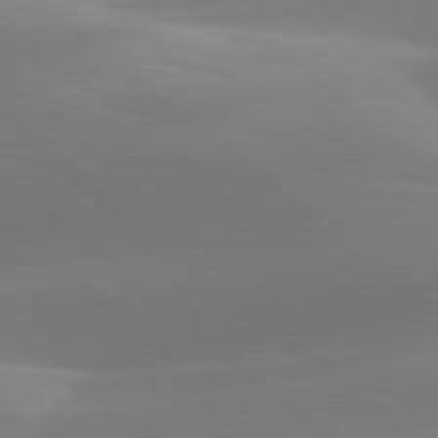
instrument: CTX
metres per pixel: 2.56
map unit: lApd
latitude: 78.4412
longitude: -51.0647
